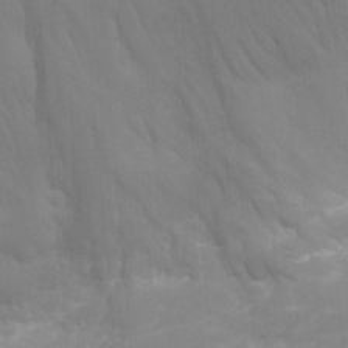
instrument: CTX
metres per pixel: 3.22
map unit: Nhu
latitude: 25.2914
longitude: -53.9528
